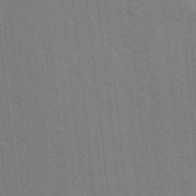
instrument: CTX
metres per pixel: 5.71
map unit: Hto
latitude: 15.2159
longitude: -30.0444
